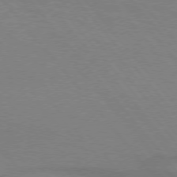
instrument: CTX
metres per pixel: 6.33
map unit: lApd
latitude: 75.0836
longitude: -80.8002
